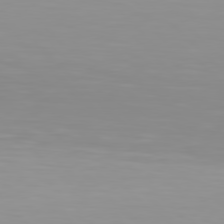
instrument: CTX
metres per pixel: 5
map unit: Hpe
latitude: 78.2901
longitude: -167.0836
